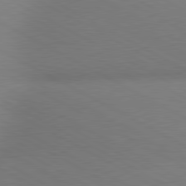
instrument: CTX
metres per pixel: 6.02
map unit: lApd
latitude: 80.4790
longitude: 129.2943
